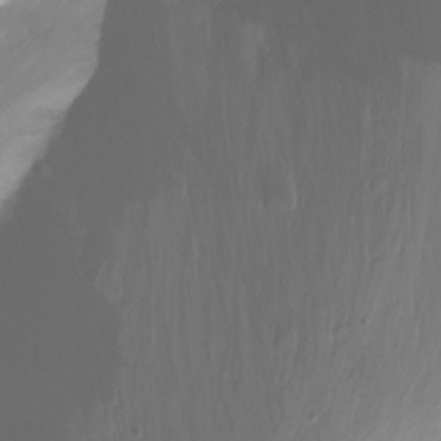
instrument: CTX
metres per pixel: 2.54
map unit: Nhu
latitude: -12.5952
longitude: -61.1403
